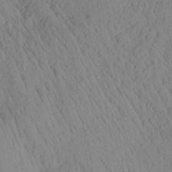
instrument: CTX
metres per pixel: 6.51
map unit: Aa
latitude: 26.6302
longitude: -141.7449
